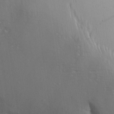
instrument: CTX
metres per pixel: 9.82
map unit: Aa
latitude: 13.1403
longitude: -143.2348
